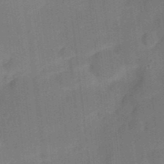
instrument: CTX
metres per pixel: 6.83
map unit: Nhu
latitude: 23.9717
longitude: -73.1026
